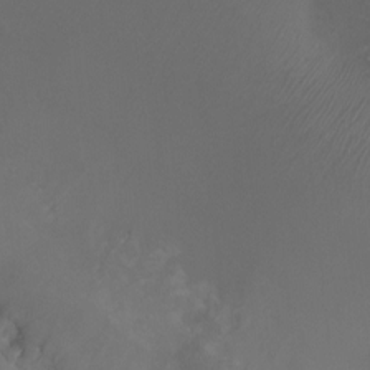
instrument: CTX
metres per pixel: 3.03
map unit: Ht
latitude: -1.7478
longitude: -18.7624
